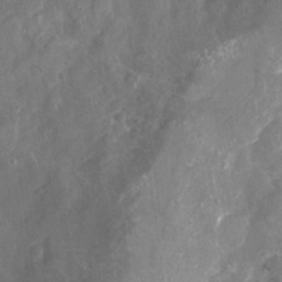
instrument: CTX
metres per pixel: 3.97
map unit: Nhu
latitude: -24.3495
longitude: -56.7435
